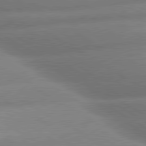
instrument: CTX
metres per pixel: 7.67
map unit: lApd
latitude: 80.3278
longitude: -162.7625
